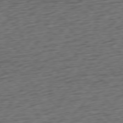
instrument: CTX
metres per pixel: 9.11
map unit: Ap
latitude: -77.8422
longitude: -72.1956
